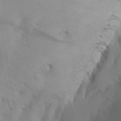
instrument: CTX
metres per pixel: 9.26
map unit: Aa
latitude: 27.1214
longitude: -147.4427
